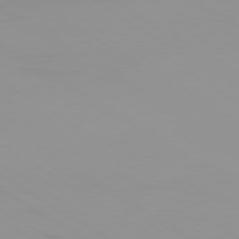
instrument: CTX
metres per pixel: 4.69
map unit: Ap
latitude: -79.7666
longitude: -93.1403
